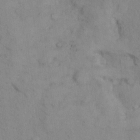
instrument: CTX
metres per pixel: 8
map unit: Hto
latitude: 7.0458
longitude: -60.3278
